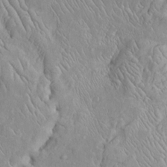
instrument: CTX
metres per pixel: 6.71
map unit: Htu
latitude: -5.7288
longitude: 152.2550
